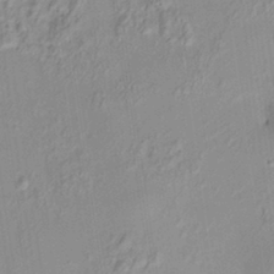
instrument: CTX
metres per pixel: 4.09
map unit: HNhu
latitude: 7.1025
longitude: 13.8234
